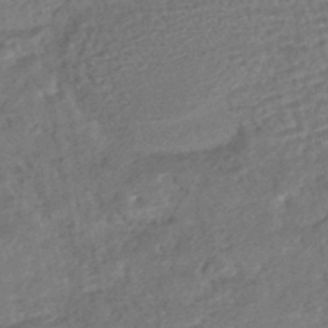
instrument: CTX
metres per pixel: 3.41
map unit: HNhu
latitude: -45.6911
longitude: 101.6910
